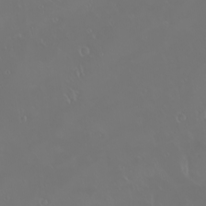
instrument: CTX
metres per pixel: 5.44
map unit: eHh
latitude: -2.3117
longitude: 19.8422
